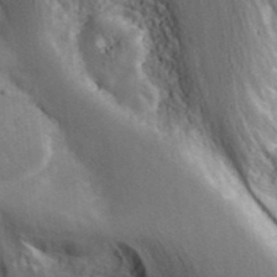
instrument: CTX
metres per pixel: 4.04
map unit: ANa
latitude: 41.5938
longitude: 51.8044
